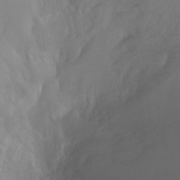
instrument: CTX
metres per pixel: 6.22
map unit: Ht
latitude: -0.3496
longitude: -17.9717
